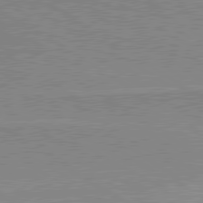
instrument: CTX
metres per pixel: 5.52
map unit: lApd
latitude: 80.0633
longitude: 170.1606
